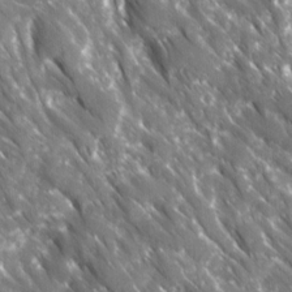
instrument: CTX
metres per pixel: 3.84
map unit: Ave
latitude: 16.4790
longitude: -131.1593
